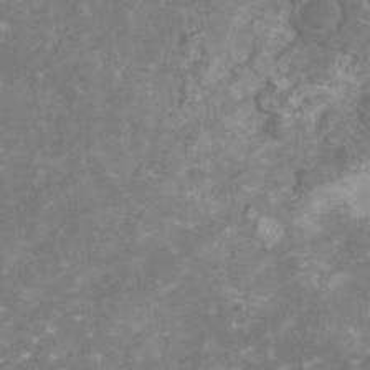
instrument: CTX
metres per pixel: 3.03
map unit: HNhu
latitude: 1.4993
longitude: -0.0444
